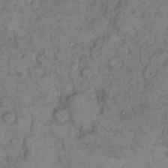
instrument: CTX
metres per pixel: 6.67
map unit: eHh
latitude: 9.9339
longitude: -61.9339
